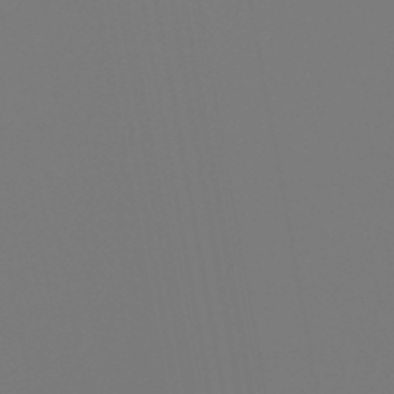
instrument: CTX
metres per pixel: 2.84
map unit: eHb
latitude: -50.6329
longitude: 74.8408
